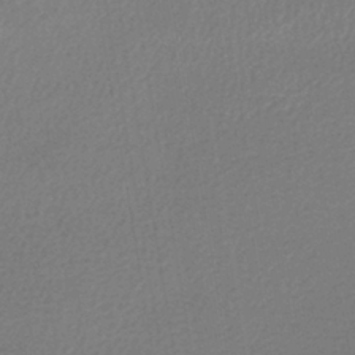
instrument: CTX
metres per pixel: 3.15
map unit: lHb
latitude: -41.3887
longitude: 72.6707
